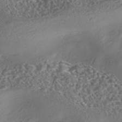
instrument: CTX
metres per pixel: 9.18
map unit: eHh
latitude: -42.8030
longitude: 121.8800
